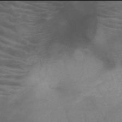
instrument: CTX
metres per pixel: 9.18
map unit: HNb
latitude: -50.0094
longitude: -46.3657
